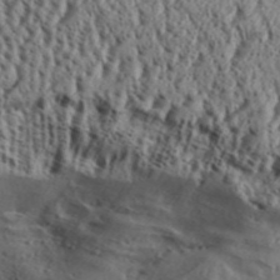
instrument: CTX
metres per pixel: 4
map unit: Aa
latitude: 32.1011
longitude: -136.2901
